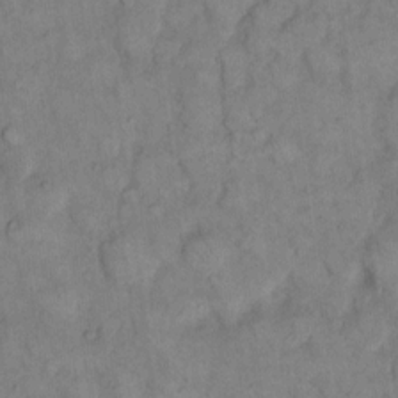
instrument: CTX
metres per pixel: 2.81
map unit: eHh
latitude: 14.1767
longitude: -65.4804
